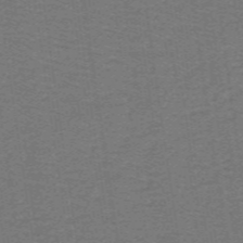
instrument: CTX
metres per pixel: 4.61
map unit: lHb
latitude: -42.1983
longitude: 54.1417
